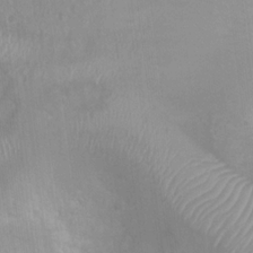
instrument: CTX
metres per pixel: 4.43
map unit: Nhu
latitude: 6.0444
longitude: -18.1200
